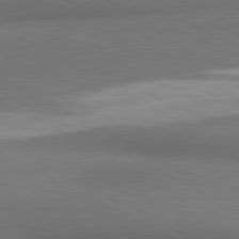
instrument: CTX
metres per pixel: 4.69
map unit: lApd
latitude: 81.4804
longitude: 174.1227
